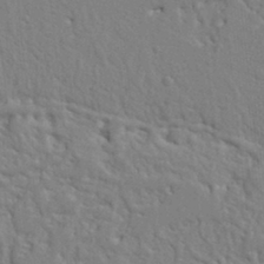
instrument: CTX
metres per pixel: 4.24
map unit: Ht
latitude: 8.7813
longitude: -76.9136
